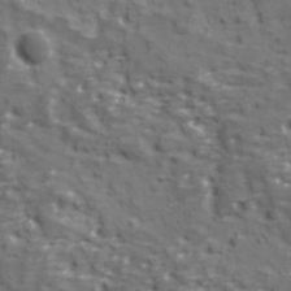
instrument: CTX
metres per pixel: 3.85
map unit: Ave
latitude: 11.2537
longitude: -104.9892
